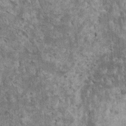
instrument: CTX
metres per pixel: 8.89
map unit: HNhu
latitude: 3.3859
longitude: 4.7652
